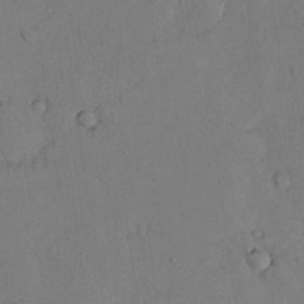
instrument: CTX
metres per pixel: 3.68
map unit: Nhu
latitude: 26.8191
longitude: -73.0081
